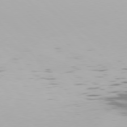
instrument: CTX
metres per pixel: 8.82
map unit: Hpe
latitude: 76.3656
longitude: -134.3467
